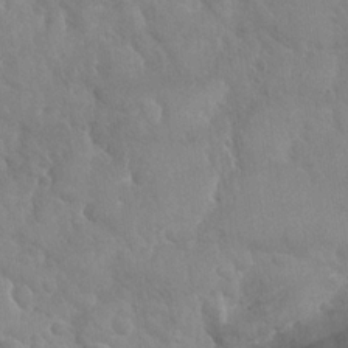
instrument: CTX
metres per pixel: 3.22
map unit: Nhu
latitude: -30.1417
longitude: -62.0255
